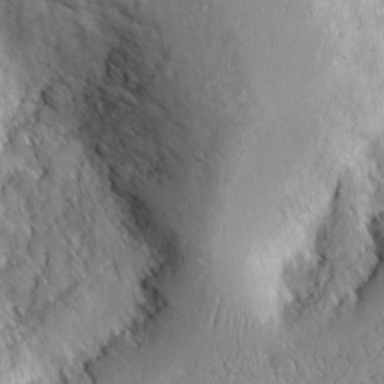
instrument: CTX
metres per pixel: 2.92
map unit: Ht
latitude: 6.8947
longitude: -76.6490
